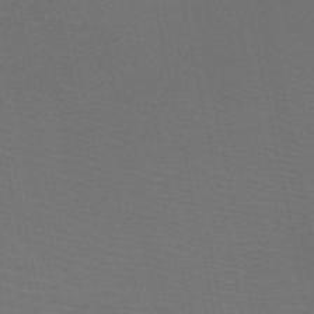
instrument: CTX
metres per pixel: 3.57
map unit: HNb
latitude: -46.1983
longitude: -47.3293
